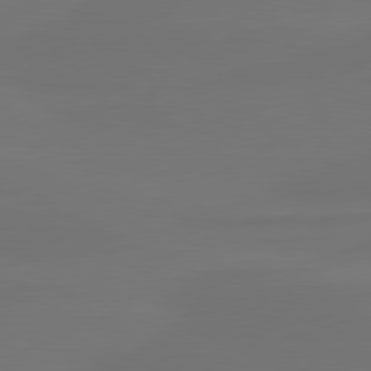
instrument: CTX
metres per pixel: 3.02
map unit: lApd
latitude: 80.2900
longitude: -83.3481
